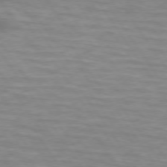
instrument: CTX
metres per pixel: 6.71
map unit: lApd
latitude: 74.4034
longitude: -59.0836
